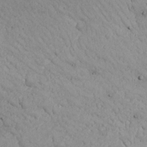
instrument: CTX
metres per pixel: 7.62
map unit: Nhu
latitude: 21.6127
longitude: -71.8772
